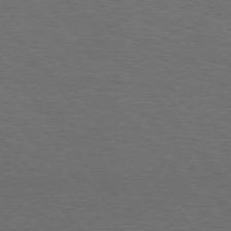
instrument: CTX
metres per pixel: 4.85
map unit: Hpe
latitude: 75.8772
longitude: -131.4238
